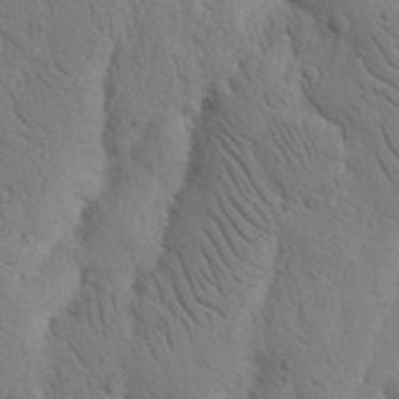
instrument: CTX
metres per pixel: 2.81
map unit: Nhu
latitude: 15.8206
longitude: -75.7450
